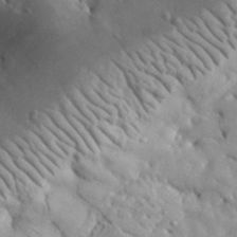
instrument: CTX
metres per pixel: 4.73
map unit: lHvf
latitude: 34.7813
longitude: -86.7057
